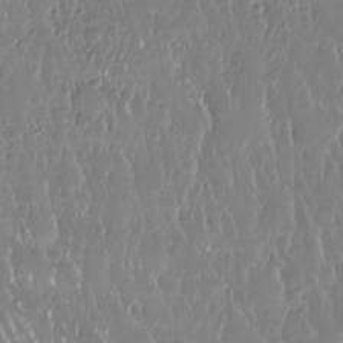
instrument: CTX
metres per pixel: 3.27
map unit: Nhe
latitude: -27.1242
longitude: -110.5924
